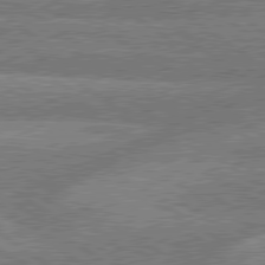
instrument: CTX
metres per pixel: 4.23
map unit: lApd
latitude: 79.8584
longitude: -160.8191
